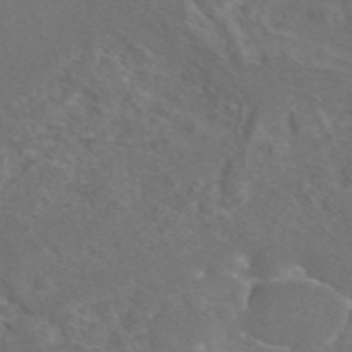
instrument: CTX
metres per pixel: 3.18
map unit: eAb
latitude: 46.6302
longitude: 109.9367
